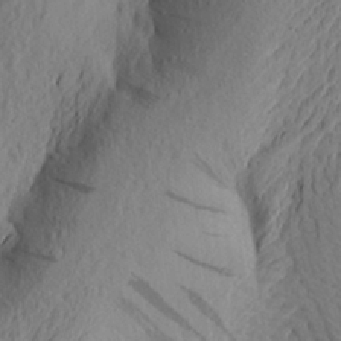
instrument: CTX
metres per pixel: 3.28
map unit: Aa
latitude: 24.5167
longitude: -149.6316
